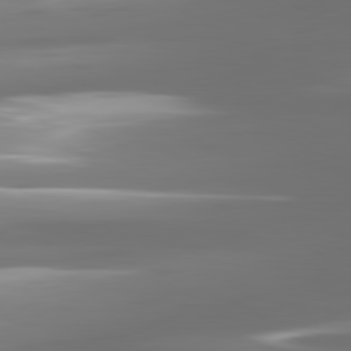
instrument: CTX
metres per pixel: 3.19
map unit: lApd
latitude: 81.2537
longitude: -138.7813
